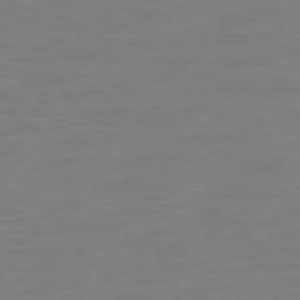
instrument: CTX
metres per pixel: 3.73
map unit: Ap
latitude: -78.6707
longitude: -66.5356
